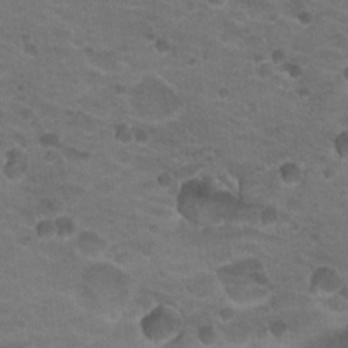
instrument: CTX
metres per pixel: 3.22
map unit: Nhu
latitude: 18.2711
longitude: -32.5735
